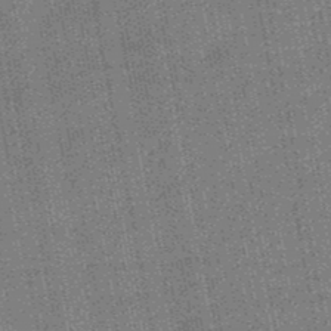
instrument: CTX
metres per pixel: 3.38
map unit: HNb
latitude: -48.8219
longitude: -38.6112
